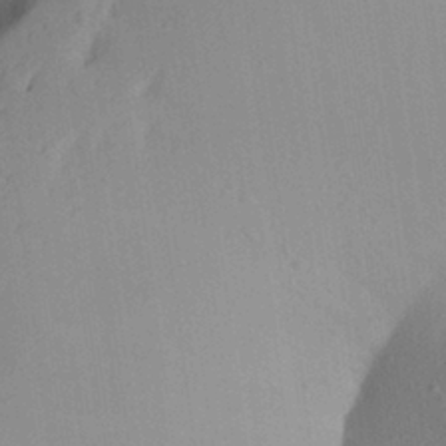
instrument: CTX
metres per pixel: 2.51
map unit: Aa
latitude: 27.5938
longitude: -146.6113
